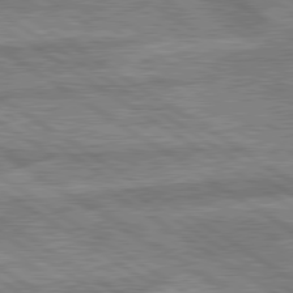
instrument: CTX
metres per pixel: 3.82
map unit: lApd
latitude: 79.7828
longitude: -170.0255
